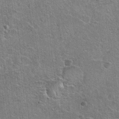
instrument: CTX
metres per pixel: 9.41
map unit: Hto
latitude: 19.4237
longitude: -49.2915
